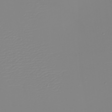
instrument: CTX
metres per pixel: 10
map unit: eHh
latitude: -5.6155
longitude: -84.7246
